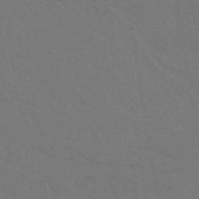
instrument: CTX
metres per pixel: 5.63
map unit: lHb
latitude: -42.1794
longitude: 75.0676
